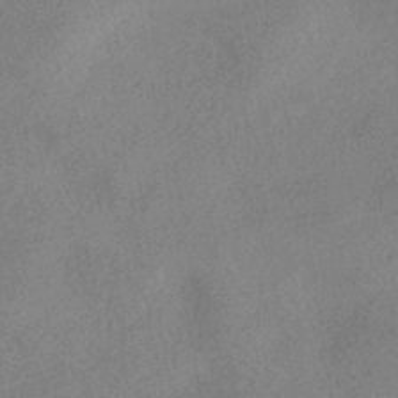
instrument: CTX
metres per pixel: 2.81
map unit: HNhu
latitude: -40.2928
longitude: 98.2361
